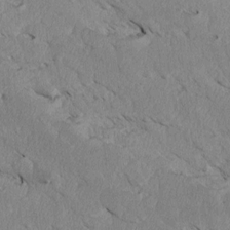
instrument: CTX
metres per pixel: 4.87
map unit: Htu
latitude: 3.3670
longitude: 152.9352
